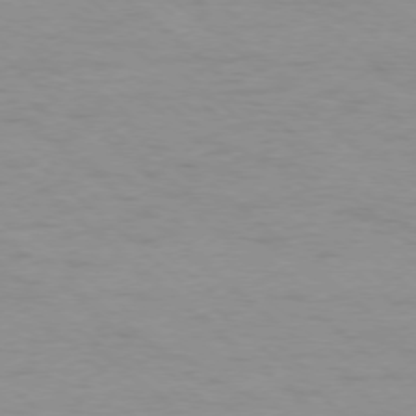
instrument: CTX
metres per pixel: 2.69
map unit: Ap
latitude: -77.4454
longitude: -76.6868
